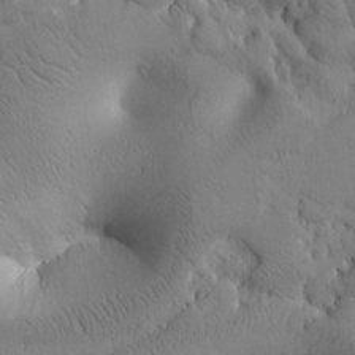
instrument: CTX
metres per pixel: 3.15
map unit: Htu
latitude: 1.3103
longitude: 175.2187
